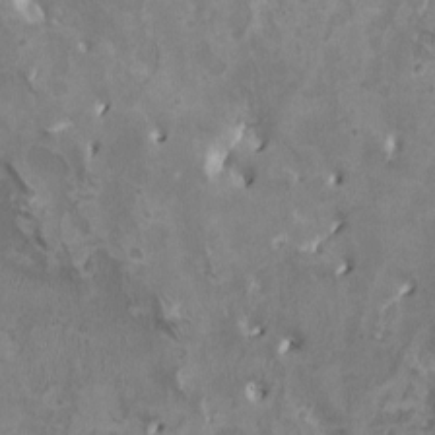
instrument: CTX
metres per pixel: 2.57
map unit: HNhu
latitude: 2.8191
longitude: -3.9906
